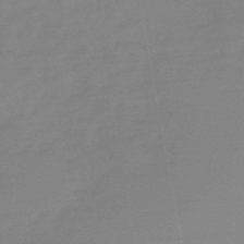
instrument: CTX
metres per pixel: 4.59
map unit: HNb
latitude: -50.1039
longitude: -38.8569
